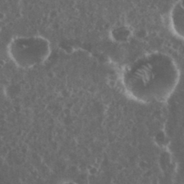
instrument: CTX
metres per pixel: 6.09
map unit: eHh
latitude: 34.9135
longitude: -59.4804
